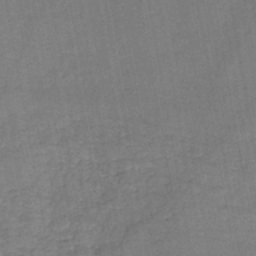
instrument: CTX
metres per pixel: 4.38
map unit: HNb
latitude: -45.8989
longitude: -37.4427
